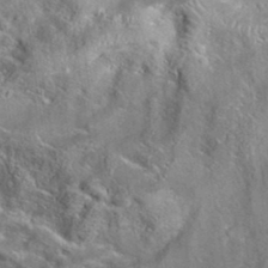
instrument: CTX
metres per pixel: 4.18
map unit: eAb
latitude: 35.1781
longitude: 108.8786
